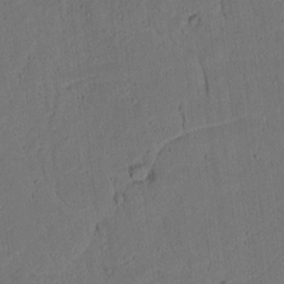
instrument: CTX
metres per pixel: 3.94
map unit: lAvf
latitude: 9.4993
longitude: 167.7100
